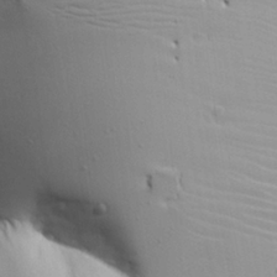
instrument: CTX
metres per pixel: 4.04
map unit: lAvf
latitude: 16.5546
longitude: -125.7260
